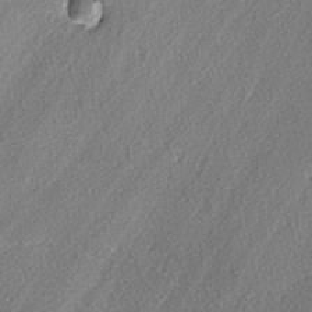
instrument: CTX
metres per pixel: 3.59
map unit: lAvf
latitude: -3.6721
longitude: -108.3656
